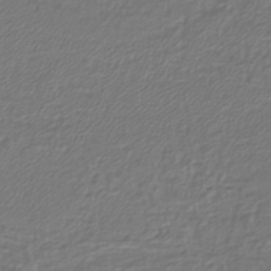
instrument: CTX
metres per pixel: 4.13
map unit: lHb
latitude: -42.6707
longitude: 61.4643
